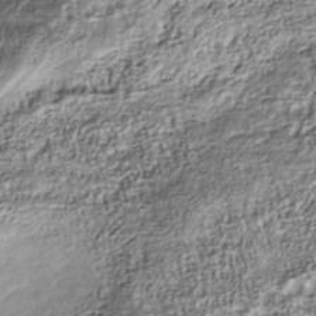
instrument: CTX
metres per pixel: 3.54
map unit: Nhu
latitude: -40.5385
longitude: -84.1767
